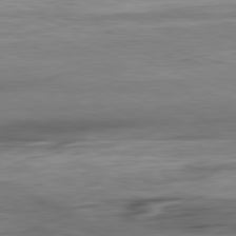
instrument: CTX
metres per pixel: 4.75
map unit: Ap
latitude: -81.3699
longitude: -89.9151
